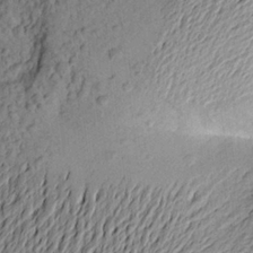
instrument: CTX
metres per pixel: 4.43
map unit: Aa
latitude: 22.3278
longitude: -149.4237
